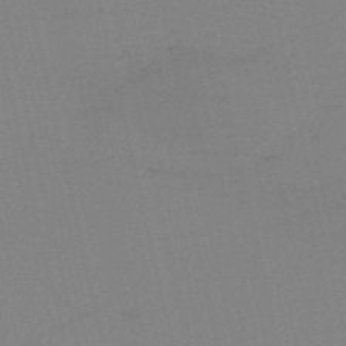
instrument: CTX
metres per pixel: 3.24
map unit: HNb
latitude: -55.3888
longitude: -41.8961
